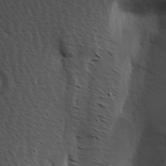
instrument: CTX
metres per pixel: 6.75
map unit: Hve
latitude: 2.3845
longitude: -124.1200
